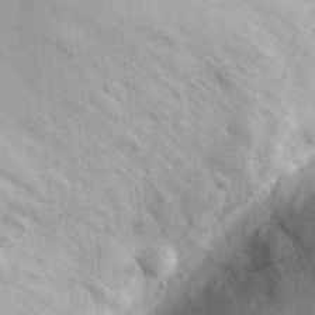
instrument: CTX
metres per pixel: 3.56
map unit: eHh
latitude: 30.9136
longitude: -72.8380
